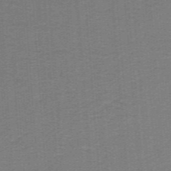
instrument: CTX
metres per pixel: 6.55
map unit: lHb
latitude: -40.8975
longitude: 54.5007
